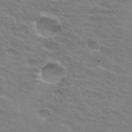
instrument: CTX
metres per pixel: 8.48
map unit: Hto
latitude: 32.7057
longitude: -43.6127
